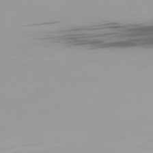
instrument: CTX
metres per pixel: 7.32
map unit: Ap
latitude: -77.7667
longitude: -65.1970
